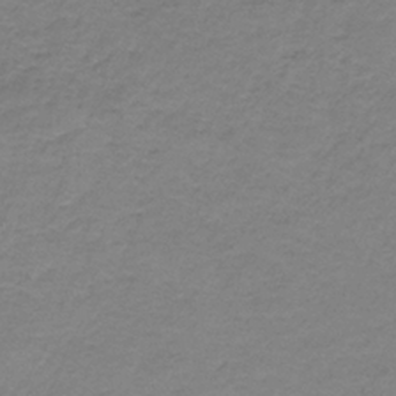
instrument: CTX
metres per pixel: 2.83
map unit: HNb
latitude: -35.4643
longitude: 56.3495
